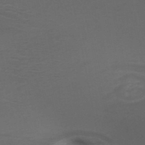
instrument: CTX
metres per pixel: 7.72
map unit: HNb
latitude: -50.8975
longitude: -43.2537
